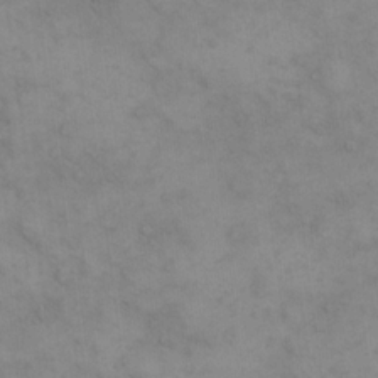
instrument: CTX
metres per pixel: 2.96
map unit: eHh
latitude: 16.3656
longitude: -66.0444
